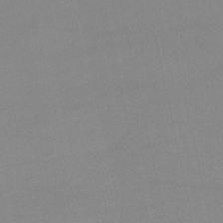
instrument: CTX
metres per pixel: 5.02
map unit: lHb
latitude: -46.3873
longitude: 70.3684
